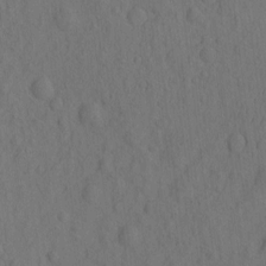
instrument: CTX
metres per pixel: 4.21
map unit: eHh
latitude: -2.6896
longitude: 18.5763
